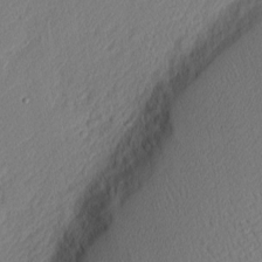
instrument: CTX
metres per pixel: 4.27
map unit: Nhu
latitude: 1.4804
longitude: -77.1970
